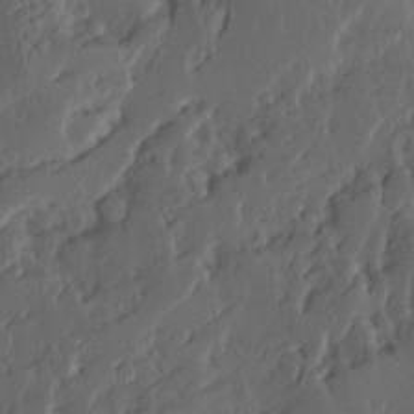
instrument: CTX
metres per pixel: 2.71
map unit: Ave
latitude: 14.0444
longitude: -136.2712
